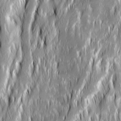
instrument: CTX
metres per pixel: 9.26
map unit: Ave
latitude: 14.9703
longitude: -135.1214
